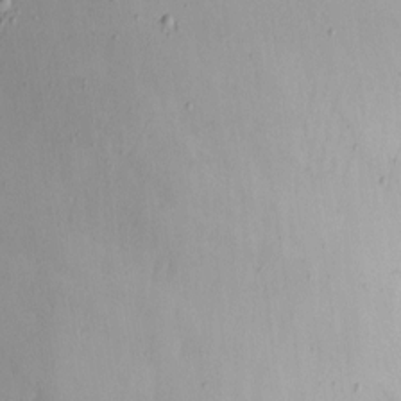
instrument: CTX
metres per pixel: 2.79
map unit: Nhe
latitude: -1.4833
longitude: -58.5924
